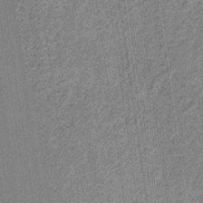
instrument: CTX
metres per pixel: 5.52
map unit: HNb
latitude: -32.7652
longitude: 57.8422
